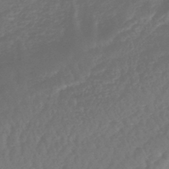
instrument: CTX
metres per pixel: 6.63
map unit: eHb
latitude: -43.2942
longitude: 82.0472
